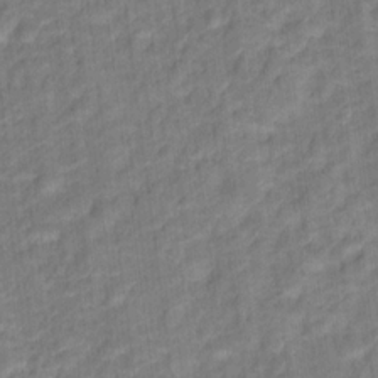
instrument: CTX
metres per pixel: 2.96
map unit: Hto
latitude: 15.5183
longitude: -39.7638
